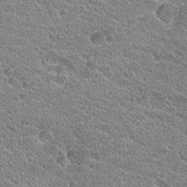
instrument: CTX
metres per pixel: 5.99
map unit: Hto
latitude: 24.0255
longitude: -43.5749
